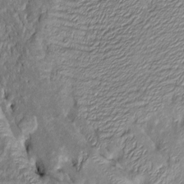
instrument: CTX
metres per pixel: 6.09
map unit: Htu
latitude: -6.8597
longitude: 144.1606
